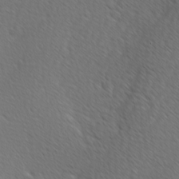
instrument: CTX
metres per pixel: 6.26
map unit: Ave
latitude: 8.2901
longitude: -105.8584
